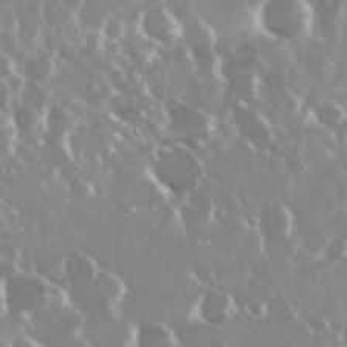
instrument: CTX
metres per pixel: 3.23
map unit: Nhu
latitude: 29.4615
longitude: -60.8191
